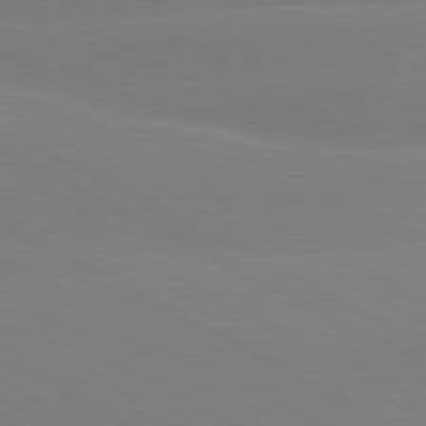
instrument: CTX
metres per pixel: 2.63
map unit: lApd
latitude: 80.5924
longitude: -147.7828
